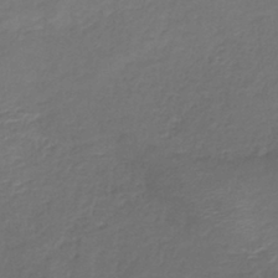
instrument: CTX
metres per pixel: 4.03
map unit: lHb
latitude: -39.5966
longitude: 73.7666
